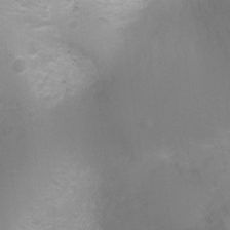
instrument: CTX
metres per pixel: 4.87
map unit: Ht
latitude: -2.9163
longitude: -25.4237
